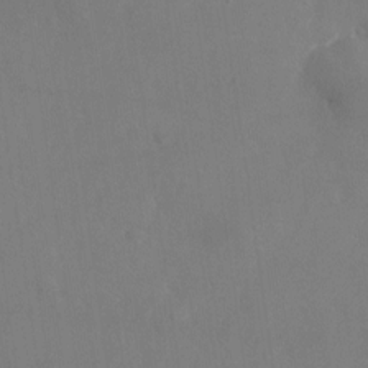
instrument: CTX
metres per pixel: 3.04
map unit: Nhu
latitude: -24.8030
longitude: -70.6112
